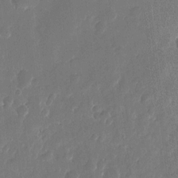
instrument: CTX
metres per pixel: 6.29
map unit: eHh
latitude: 10.9892
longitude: -70.7624
